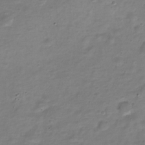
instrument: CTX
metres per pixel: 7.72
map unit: Nve
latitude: -22.8408
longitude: 104.5951
